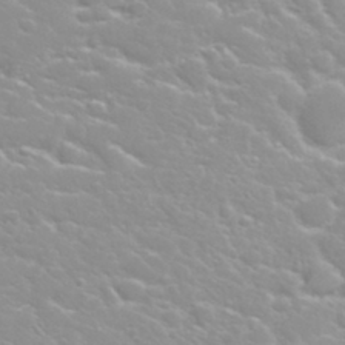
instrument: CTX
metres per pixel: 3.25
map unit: Nhu
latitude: 31.7072
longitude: -50.9135
